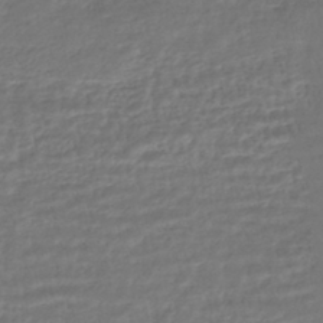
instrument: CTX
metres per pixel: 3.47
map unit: HNhu
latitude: -45.6344
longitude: 103.1809
